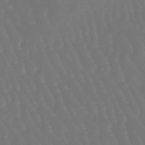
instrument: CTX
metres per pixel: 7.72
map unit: lHb
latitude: -47.1053
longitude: 79.6344
